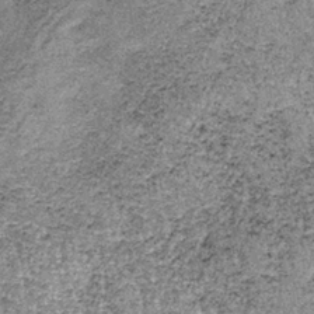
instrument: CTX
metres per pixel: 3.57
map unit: lHb
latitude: -37.3509
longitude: 66.9920
